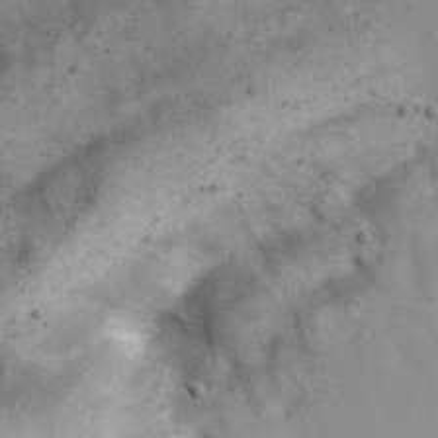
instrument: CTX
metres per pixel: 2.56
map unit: Nhu
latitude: 22.3845
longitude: -69.6316
